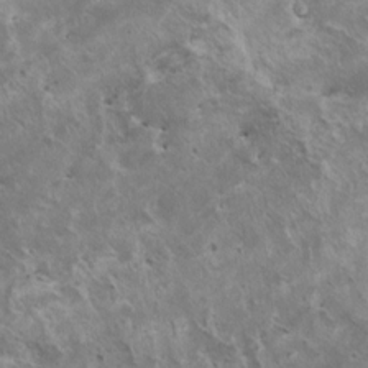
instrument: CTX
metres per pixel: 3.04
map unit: HNhu
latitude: 3.3670
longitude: 5.1998
